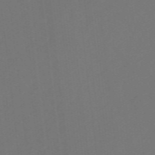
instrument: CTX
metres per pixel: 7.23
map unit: eHb
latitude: -49.2943
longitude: 83.8800
